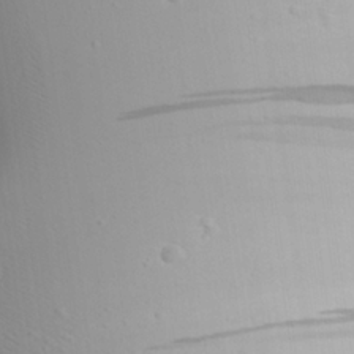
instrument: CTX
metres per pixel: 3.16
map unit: Aa
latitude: 24.5545
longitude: -135.7638
